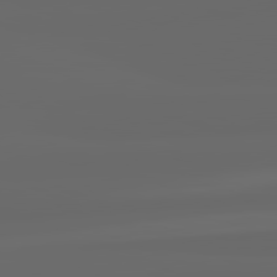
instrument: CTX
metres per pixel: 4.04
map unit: lApd
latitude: 82.2144
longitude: -172.0255
